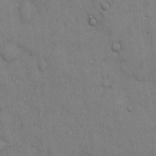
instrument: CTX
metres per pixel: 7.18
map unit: Hto
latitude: 13.6127
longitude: -60.4223
